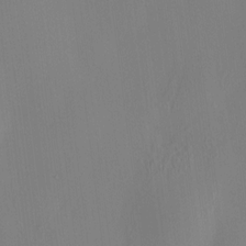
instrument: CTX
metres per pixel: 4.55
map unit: HNhu
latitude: 8.1767
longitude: 12.6330
